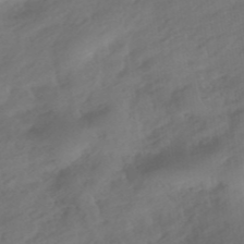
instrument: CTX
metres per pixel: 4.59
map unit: HNhu
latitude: -41.9556
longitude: 92.9731
